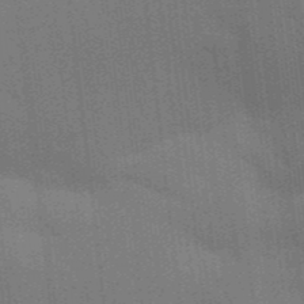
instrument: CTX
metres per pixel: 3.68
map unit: Aa
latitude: 33.6127
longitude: -143.2159
